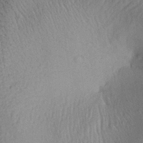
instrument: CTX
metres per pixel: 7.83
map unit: Aa
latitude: 28.2144
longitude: -135.8772
